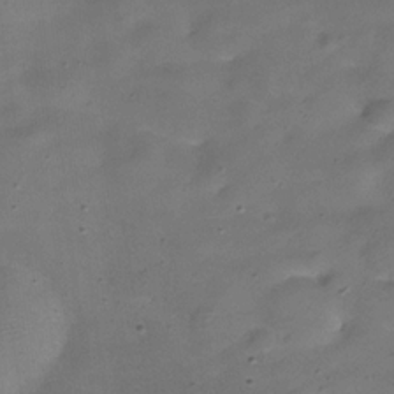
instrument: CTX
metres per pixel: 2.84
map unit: Hve
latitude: -30.9352
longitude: 93.0297
